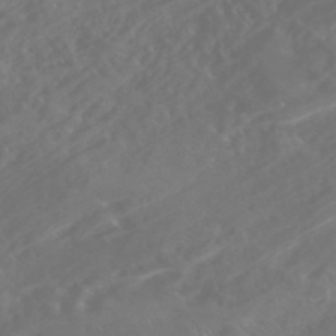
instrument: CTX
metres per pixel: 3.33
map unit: Nhe
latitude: -46.8219
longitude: 152.9919
